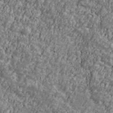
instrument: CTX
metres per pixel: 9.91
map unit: Ave
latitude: 41.5749
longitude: -111.3104
